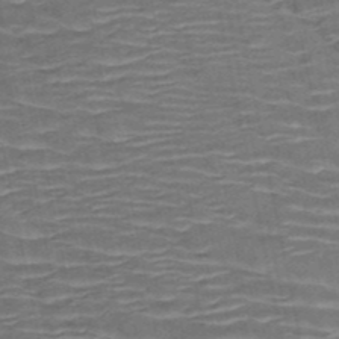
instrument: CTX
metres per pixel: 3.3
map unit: HNb
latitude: -50.9542
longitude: -47.6316
